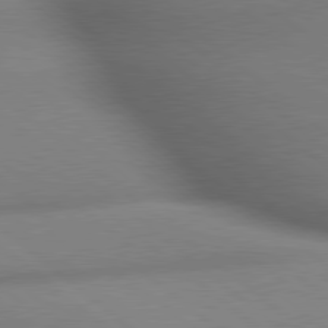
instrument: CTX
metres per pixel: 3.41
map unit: lApd
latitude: 79.4994
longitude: -163.8395
